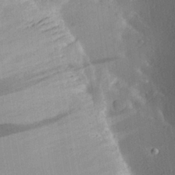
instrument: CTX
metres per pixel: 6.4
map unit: Aa
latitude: 27.2726
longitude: -136.6113
